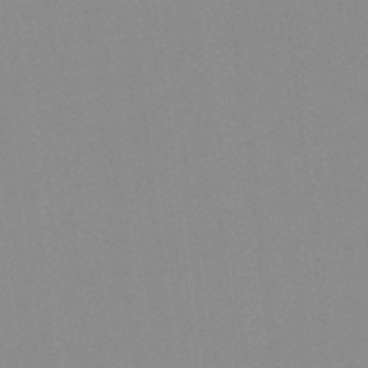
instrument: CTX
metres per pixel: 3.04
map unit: lHb
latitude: -48.4818
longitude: 81.3699
